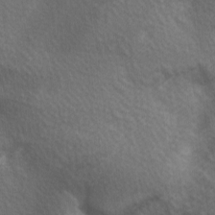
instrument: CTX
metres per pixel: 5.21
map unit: lAa
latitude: -6.4440
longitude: -121.6316
